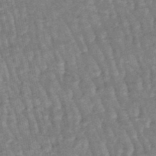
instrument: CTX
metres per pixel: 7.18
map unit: lHb
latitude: -47.5777
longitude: 78.4818
